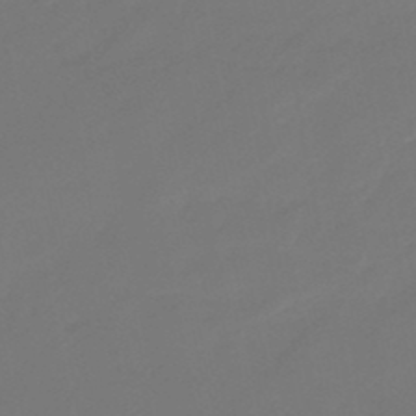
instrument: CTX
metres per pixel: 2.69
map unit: eHb
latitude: -47.1620
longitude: 86.1417
